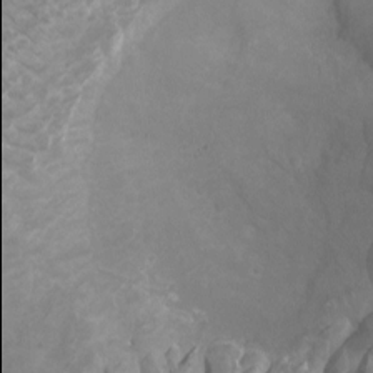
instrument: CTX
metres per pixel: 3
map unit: Ht
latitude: -2.7085
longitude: -17.9906
